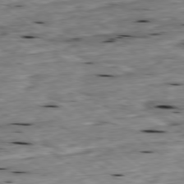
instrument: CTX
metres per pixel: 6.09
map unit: Ap
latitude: -79.5777
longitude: -90.9892
